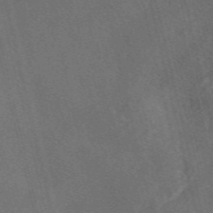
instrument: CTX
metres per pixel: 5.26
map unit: eAb
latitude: 47.0837
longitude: 117.6154
